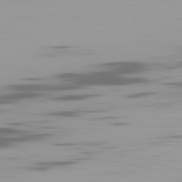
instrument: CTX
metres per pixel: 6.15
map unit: Ap
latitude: -82.1606
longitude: -69.3293
